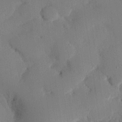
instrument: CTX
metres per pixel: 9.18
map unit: eHh
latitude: 27.5371
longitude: -79.6127
